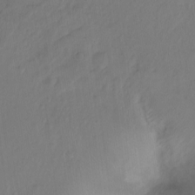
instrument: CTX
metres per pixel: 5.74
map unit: Hto
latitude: -7.8989
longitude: -47.1970
